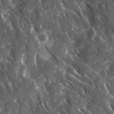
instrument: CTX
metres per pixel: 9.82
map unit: Ave
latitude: 15.5560
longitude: -132.4412
